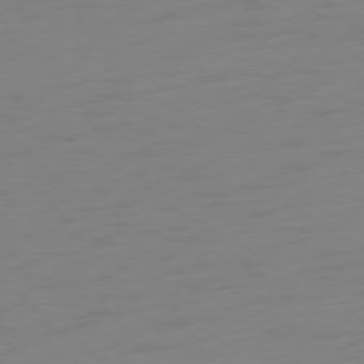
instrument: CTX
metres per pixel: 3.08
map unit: Ap
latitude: -78.6518
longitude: -66.2333
